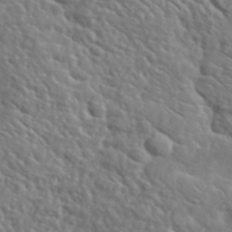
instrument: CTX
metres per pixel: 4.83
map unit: lHvf
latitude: 37.6883
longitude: -92.1955
